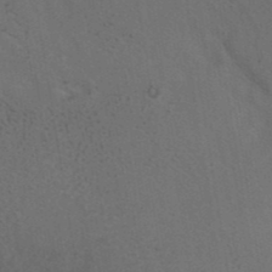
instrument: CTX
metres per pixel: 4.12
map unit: ANa
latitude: 40.2711
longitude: 29.3132
